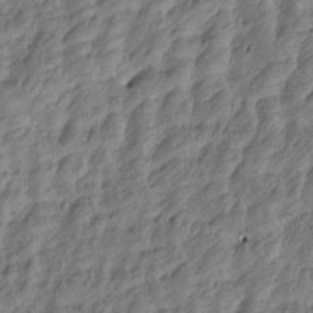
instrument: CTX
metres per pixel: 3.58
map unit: Htu
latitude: -5.1242
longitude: -178.1389
